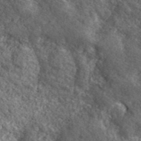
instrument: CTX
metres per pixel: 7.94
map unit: lHvf
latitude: 41.1025
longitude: -89.8584
